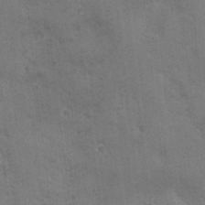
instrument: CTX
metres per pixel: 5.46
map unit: Ave
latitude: -7.5966
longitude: -120.4412
